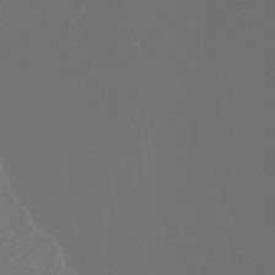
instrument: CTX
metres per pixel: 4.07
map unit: Htu
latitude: -7.0108
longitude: -73.4616
